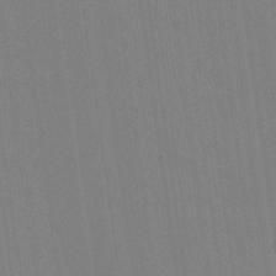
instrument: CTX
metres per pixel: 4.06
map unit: lAvf
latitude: 14.5735
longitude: -126.8191
